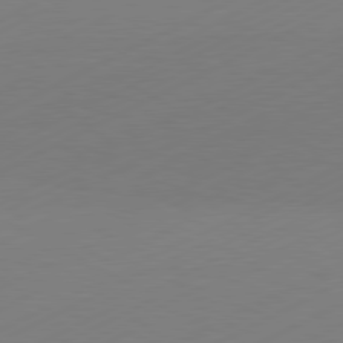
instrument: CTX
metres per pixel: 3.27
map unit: Hpe
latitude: -81.7856
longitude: 13.0487
